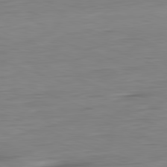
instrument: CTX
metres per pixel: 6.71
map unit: Hpe
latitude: -81.7856
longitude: 9.8233
